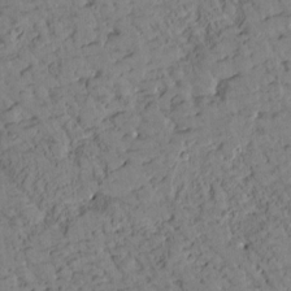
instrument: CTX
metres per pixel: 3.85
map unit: Htu
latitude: 0.7813
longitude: 176.8030
